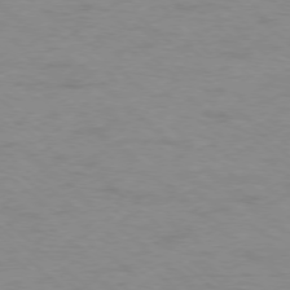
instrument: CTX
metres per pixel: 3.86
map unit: Ap
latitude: -77.6911
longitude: -76.7624
